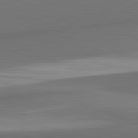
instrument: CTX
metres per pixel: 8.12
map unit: lApd
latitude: 82.0255
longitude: 169.6532
